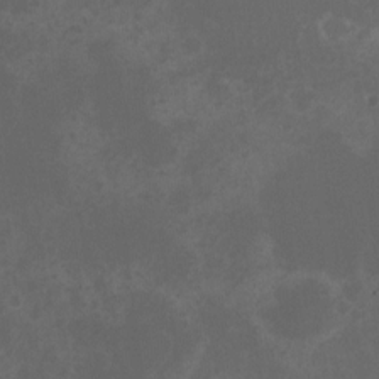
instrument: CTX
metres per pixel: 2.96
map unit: HNhu
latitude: -2.7463
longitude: -7.2159
